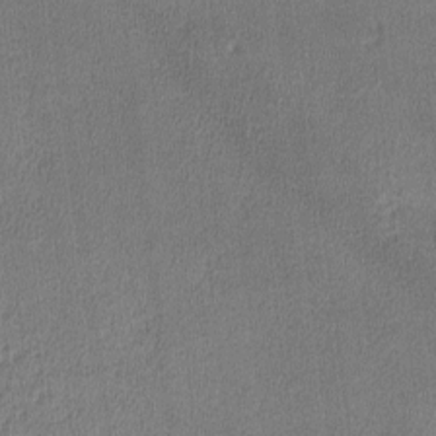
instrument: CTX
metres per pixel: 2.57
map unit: lHvf
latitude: -12.9542
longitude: -100.4223
